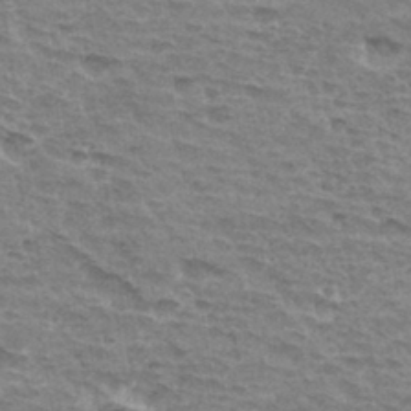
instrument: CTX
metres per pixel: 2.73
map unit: Hto
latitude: 33.3860
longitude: -45.0836
